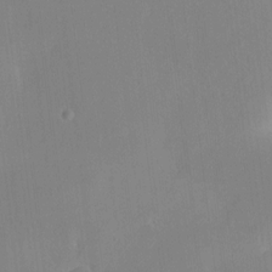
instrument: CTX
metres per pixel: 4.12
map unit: HNhu
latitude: 6.7435
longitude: 2.7652
